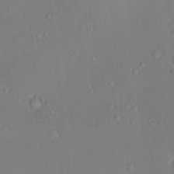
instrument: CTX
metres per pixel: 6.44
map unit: HNhu
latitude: 5.9528
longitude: 1.6911
